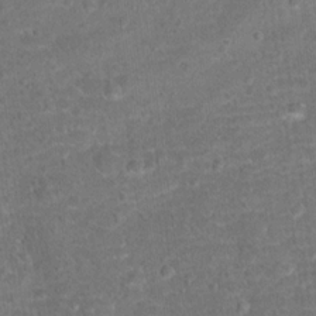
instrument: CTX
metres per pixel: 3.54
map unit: Hto
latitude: 17.2537
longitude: -42.6302
